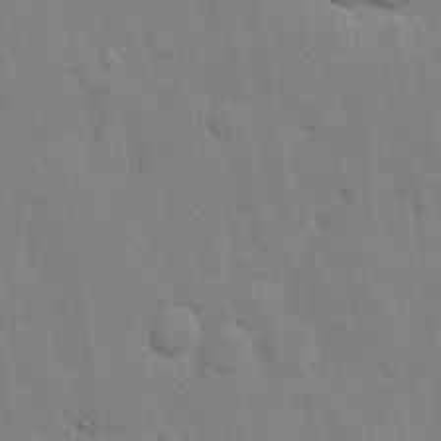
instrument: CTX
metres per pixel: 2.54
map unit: eHh
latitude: 9.9906
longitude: -67.0080
